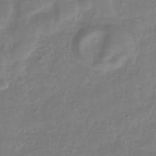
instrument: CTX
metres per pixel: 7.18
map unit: eHh
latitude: -39.5777
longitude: -26.3656
